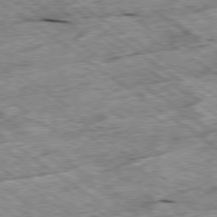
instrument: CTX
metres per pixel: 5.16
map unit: Ap
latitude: -79.6344
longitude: -88.2334
